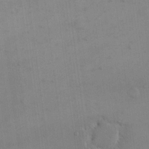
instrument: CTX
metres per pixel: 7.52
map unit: eHh
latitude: 16.6868
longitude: -67.1214
